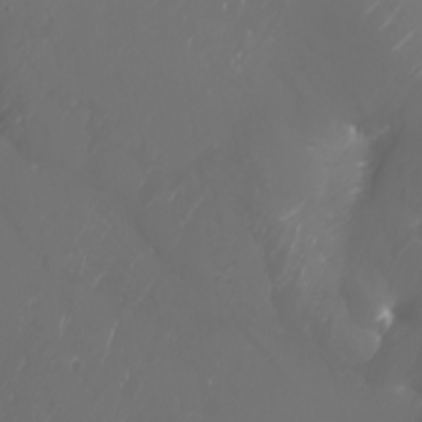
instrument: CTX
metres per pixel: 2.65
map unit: Nhu
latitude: -7.9367
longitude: -83.0647
